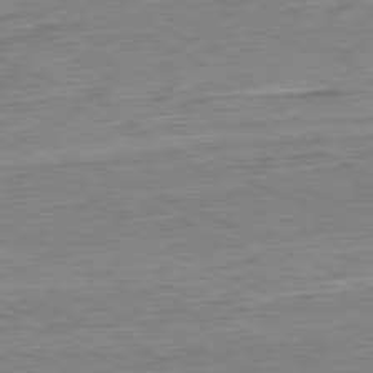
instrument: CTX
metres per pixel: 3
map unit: Ap
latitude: -81.1620
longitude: -68.1389
